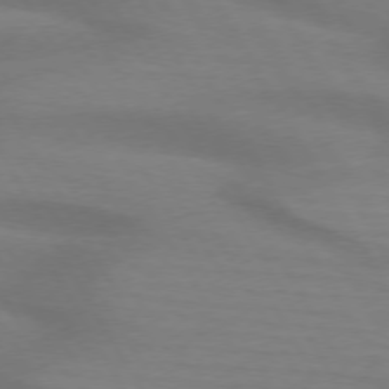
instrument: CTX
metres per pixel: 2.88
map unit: lApd
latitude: 74.1578
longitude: -65.5938
